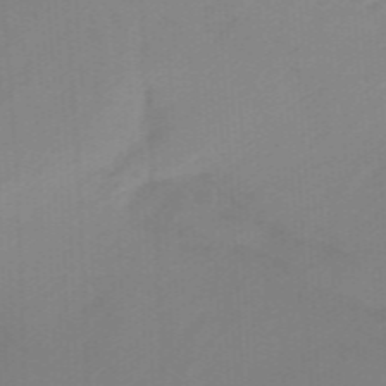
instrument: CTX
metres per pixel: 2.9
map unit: lHb
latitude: -48.2551
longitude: 83.5777
